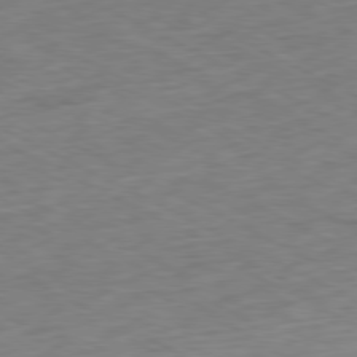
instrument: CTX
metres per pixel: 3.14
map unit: Ap
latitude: -79.7477
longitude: -68.2145
